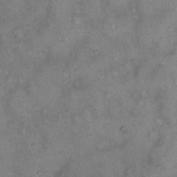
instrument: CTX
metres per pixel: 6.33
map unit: eHh
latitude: 14.2334
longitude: -64.0822
